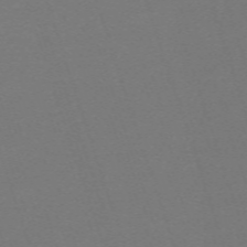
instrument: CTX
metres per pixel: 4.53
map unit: eHh
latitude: -63.3698
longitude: 52.0850
